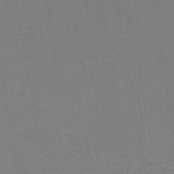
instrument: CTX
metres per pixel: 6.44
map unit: HNb
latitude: -45.8045
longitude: 52.2550
